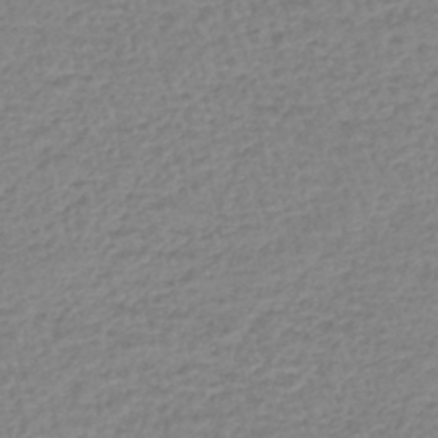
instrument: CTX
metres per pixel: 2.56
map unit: lHb
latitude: -44.0850
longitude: 67.7289
